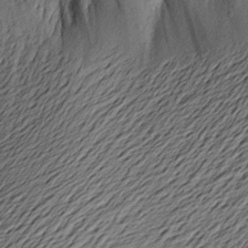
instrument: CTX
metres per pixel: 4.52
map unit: Aa
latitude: 23.1592
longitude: -149.4237
